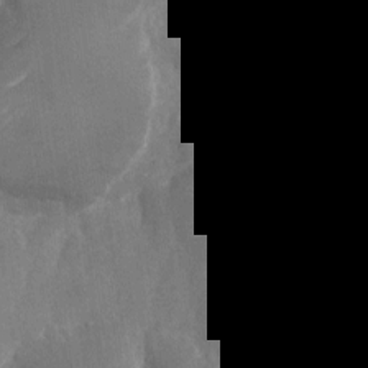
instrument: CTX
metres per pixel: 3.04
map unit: Nhu
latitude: -22.4062
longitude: -72.6491
